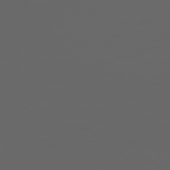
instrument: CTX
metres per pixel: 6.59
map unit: Hpe
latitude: 76.7057
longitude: -139.9717
